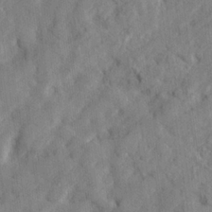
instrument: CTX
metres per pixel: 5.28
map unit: lHvf
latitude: 24.1766
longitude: 143.1998
